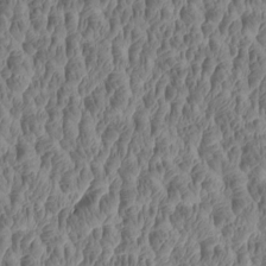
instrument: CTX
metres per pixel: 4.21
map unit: Htu
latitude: -4.8975
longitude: 177.9367
